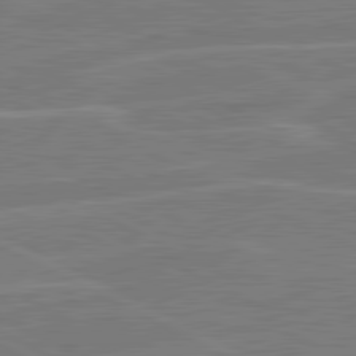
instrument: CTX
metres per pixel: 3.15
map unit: lApd
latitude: 80.9325
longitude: 121.0297
